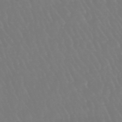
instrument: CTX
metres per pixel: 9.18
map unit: eHb
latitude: -46.4818
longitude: 79.5966
